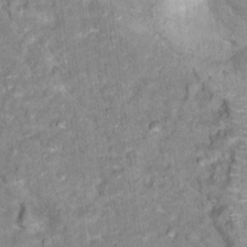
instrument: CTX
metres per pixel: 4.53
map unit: Hto
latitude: 17.0081
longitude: -36.5735
